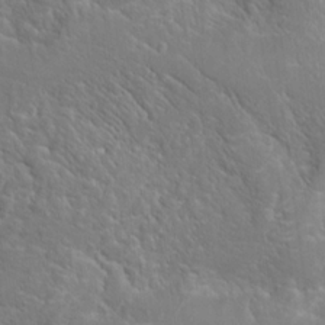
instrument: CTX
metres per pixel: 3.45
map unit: Hto
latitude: 19.3292
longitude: -36.7246
